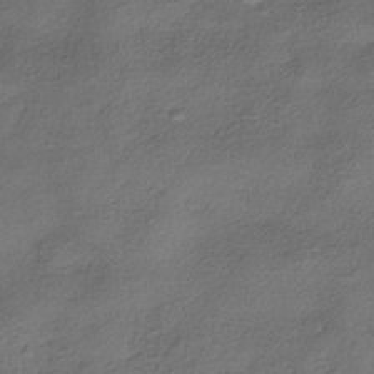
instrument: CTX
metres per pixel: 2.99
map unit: HNhu
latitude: -39.4266
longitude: 106.8408
